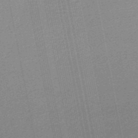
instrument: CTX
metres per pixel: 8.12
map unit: lHb
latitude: -49.1242
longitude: 68.6518
